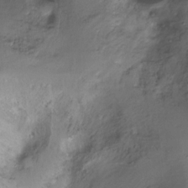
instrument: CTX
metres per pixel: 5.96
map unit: Ht
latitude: -16.8219
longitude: -48.6679
